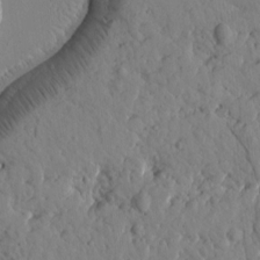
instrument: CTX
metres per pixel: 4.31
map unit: Htu
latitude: 1.7071
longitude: 176.8975
